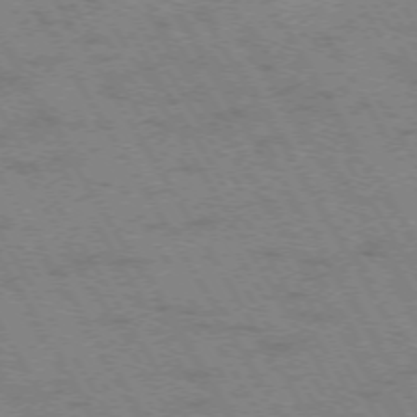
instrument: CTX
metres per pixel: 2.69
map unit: Hpe
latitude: -73.8989
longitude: 3.1053
